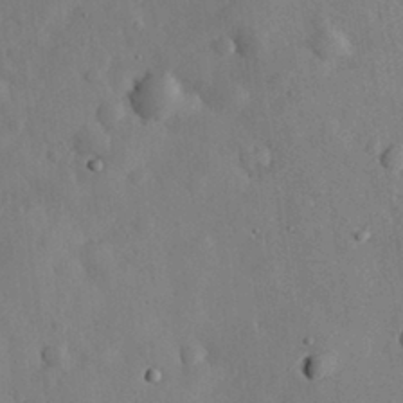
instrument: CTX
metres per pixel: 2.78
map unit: eHh
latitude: 29.9528
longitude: -77.6127
